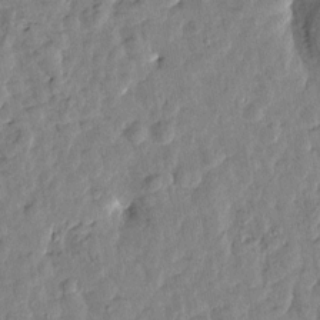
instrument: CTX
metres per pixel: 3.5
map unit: Htu
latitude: 1.5749
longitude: -179.5938
